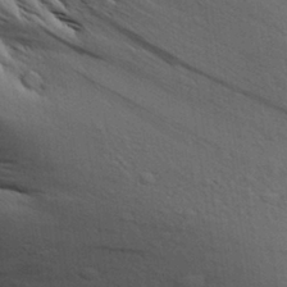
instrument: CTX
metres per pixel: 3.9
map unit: Aa
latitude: 30.1767
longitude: -135.4237
